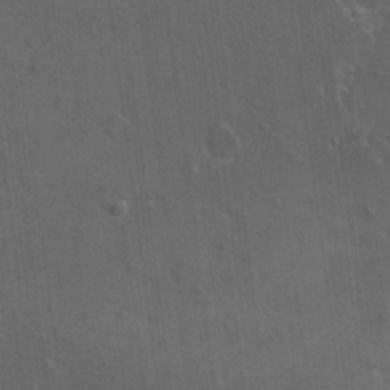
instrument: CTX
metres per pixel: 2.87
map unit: eHh
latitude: 19.4804
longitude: -63.6883
